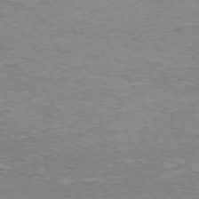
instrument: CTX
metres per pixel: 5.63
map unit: Hpe
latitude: -71.9367
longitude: 12.9920
